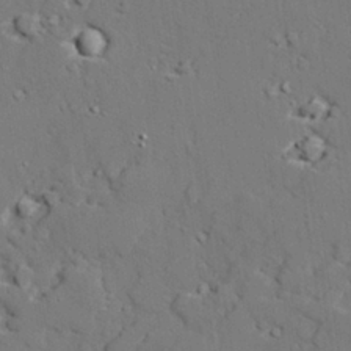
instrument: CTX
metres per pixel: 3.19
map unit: lAvf
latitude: 27.9717
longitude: -109.2726
